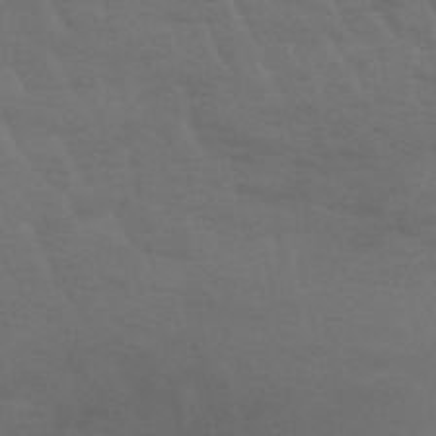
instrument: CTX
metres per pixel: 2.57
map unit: lHb
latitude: -45.8989
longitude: 66.5574
